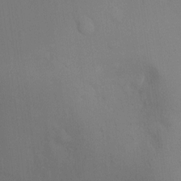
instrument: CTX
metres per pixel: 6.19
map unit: Ht
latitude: -5.6533
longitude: -25.4048
